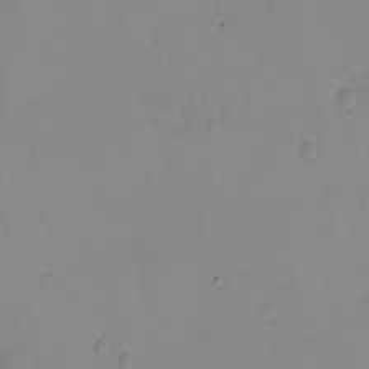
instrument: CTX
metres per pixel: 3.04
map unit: eHh
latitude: -9.6911
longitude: -66.1199
